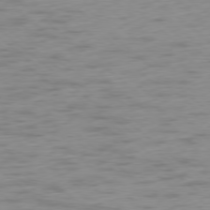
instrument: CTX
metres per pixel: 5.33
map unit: Ap
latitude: -78.3873
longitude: -63.2915
